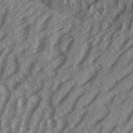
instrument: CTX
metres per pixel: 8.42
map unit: Aa
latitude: 33.5938
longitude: -140.0255
